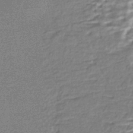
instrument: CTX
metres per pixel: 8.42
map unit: HNhu
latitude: -43.3320
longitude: 99.3887
